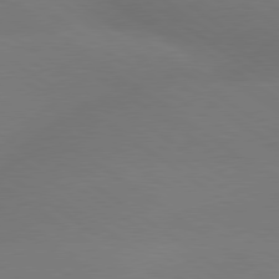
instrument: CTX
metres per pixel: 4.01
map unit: lApd
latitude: 79.4238
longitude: -151.5371
